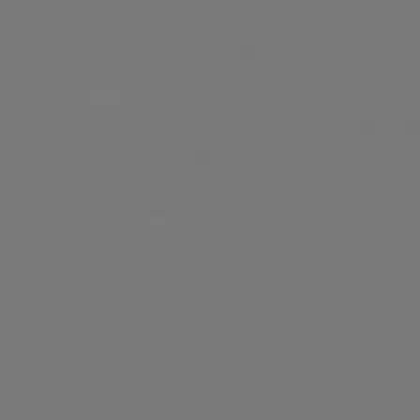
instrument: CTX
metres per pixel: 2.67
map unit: Hpe
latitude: 76.8380
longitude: -136.3656
